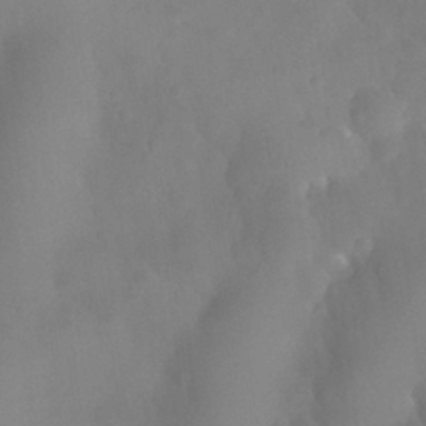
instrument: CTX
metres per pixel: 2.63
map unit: Nhu
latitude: 26.1767
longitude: -57.6693
